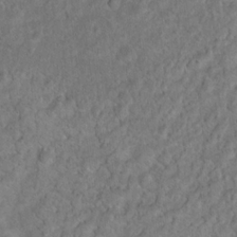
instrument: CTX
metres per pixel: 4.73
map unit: Hto
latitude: 17.5560
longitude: -41.0836
